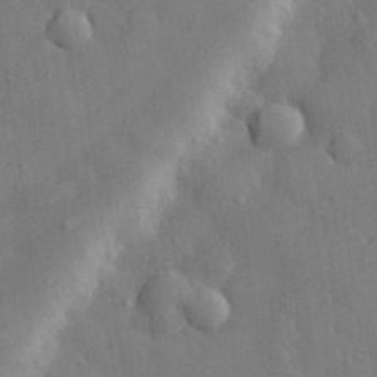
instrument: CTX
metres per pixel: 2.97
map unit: eHh
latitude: 28.9702
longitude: -78.8191
